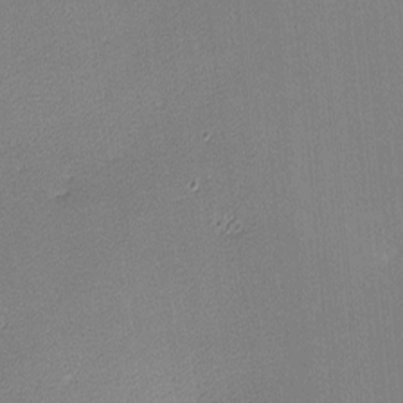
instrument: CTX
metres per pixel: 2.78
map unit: lHvf
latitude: -11.2565
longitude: -103.6694
